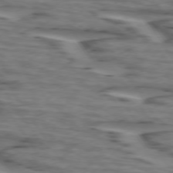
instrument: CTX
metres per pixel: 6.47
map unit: lApd
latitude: 74.1200
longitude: -71.3293
